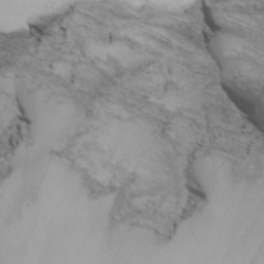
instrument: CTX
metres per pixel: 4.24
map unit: Nhu
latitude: -3.0675
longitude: -72.5924
